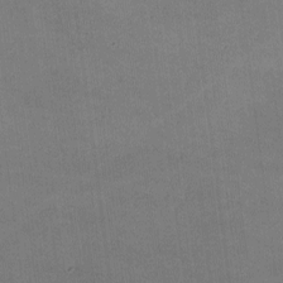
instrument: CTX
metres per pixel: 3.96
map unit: lHvf
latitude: -9.6533
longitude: -100.7246
